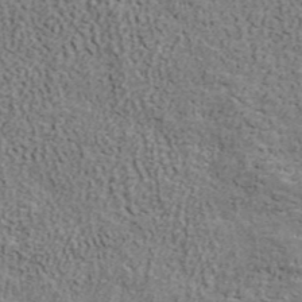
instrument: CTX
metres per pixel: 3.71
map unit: ANa
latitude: 42.0633
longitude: 29.6722
